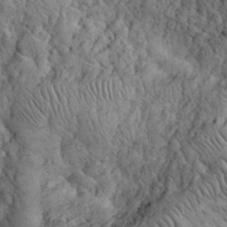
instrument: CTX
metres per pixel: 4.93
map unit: eHh
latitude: 32.2334
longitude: -68.1767
